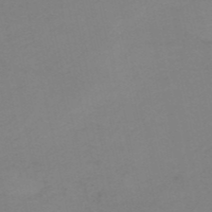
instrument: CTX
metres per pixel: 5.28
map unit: HNb
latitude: -52.4251
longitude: -52.1200
